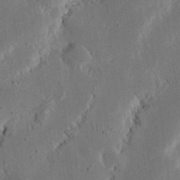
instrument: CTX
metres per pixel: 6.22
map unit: Nhu
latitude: 19.4237
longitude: -74.9514
